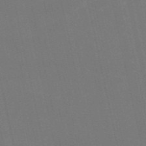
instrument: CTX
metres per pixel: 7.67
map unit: HNb
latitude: -54.6330
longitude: -35.5560
